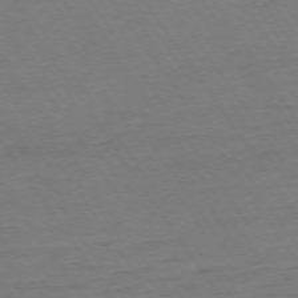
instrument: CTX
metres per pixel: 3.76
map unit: Ap
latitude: -74.2740
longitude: -84.1956
